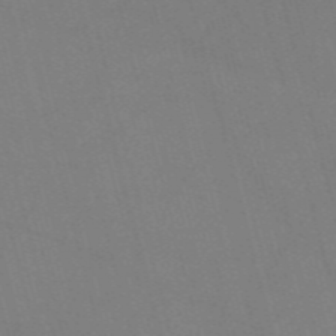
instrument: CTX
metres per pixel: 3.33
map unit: Nve
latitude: -58.7841
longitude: 61.8233
